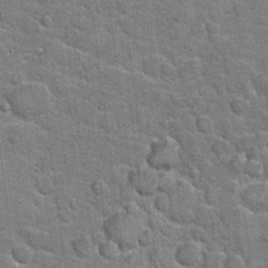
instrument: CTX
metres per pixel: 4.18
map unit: Hto
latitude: 20.8191
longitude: -48.1011
